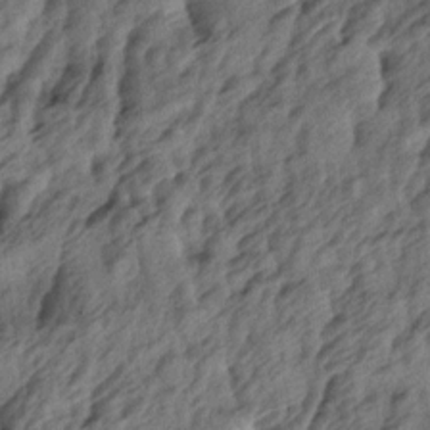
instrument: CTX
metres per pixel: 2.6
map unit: lAa
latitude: -5.1053
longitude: -123.8961
